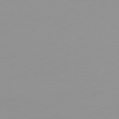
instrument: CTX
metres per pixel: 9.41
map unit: Ap
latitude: -80.0850
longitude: -59.0459
